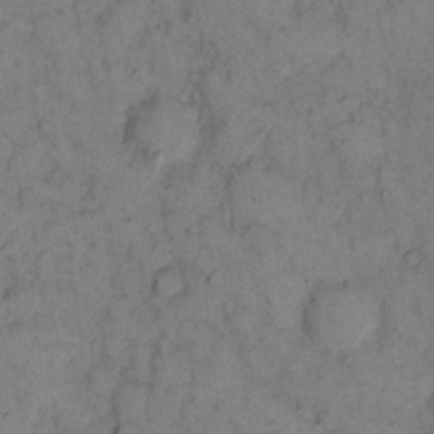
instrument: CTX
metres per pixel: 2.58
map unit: eHh
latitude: 12.9703
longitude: -63.3293
